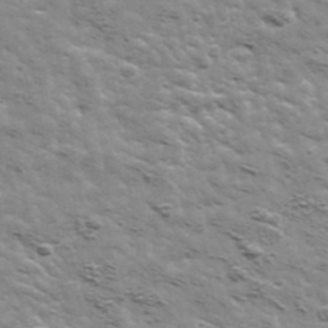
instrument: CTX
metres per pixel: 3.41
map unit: Ave
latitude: 41.8583
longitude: -109.1214
